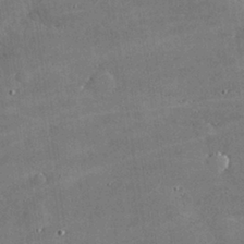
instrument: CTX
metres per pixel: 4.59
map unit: lHvf
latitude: 31.5183
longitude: -93.6505
